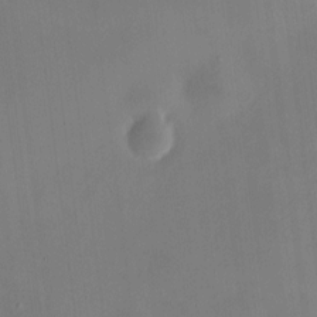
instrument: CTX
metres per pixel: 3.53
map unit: HNhu
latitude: 9.2159
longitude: 10.2173
